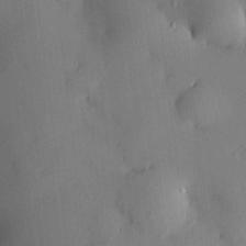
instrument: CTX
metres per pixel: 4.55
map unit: HNhu
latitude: 6.2334
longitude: 14.9731
